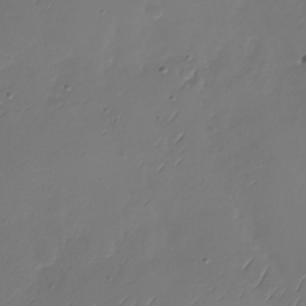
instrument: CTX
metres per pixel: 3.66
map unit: Nhu
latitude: -28.9353
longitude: -59.7639
